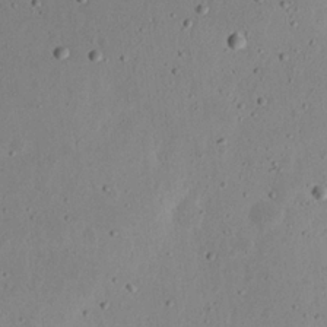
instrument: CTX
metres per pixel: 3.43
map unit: eHh
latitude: 23.3859
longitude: -70.2711
